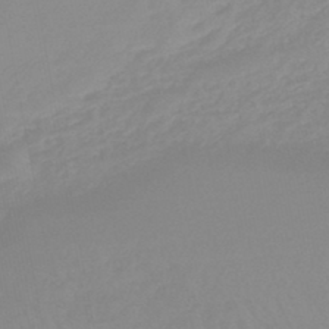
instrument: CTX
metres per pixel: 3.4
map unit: lHb
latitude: -45.2754
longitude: 65.0487
